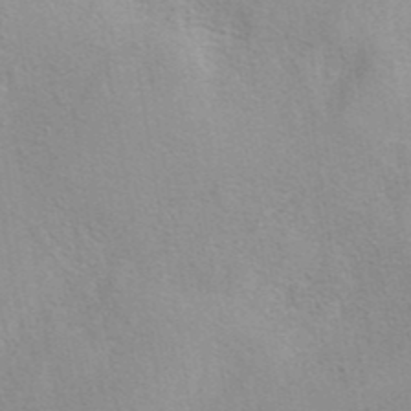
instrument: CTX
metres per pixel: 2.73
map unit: eAb
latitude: 40.3845
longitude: 106.0661
